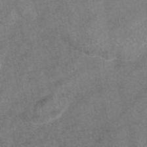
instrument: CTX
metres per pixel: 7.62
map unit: eAb
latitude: 45.4426
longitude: 107.5022
